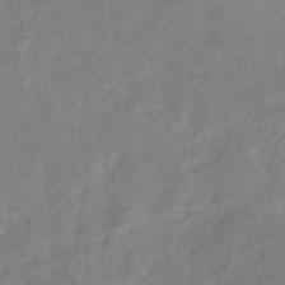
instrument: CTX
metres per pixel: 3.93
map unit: eHb
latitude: -37.3698
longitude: 76.9731
